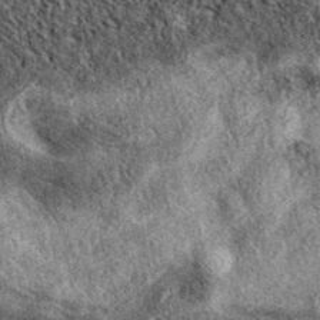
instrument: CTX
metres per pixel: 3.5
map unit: eAb
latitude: 38.8191
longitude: 107.0675
